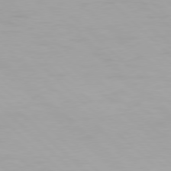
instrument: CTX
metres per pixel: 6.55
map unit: Hpe
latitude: 77.3670
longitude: -165.1592
